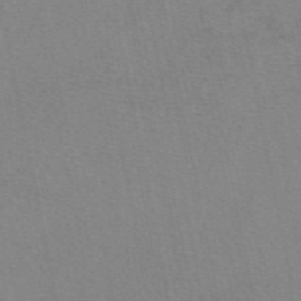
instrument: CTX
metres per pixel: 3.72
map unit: eAb
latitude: 49.8394
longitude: 104.8408
